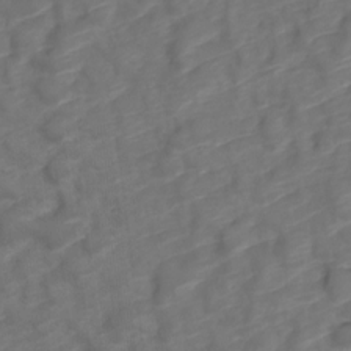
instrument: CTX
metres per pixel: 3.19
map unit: Nve
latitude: -20.0661
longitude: 107.9556
